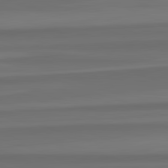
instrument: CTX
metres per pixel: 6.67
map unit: lApd
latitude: 82.7435
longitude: -178.9514
